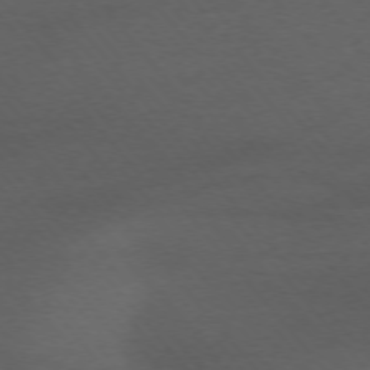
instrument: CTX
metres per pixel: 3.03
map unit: Ap
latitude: -75.9367
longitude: -94.6302
